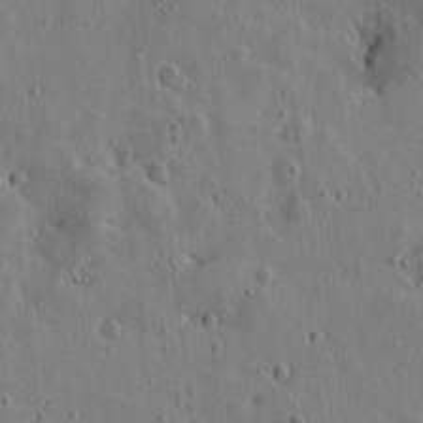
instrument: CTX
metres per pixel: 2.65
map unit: Htu
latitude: 0.5923
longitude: -178.1956
